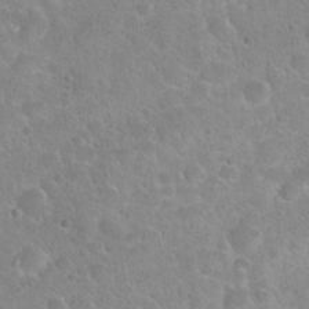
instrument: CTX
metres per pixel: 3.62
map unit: Hto
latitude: 22.2900
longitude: -50.6679
